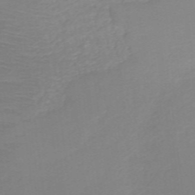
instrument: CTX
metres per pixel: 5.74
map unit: HNb
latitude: -49.4077
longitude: -45.5749
